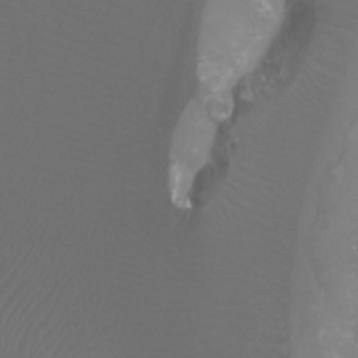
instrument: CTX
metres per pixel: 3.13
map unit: Ht
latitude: -3.8422
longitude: -26.2712
